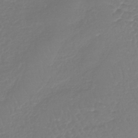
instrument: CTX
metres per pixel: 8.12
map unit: lHb
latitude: -41.5399
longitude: 67.6155
